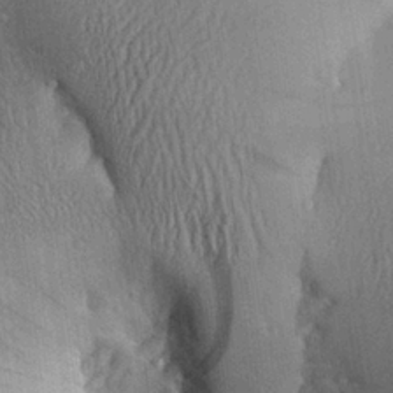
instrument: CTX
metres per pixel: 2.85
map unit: Aa
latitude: 27.0459
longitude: -134.6868
